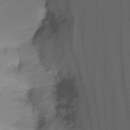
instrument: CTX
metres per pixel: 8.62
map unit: Nhu
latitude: -5.5588
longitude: -91.9906
